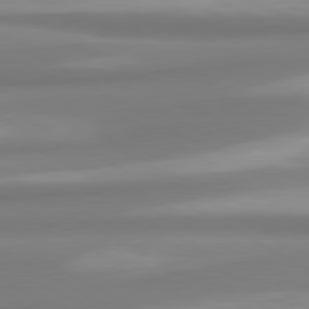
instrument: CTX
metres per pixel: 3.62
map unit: lApd
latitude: 80.5357
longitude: 174.1983
